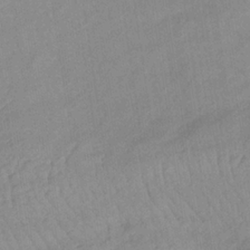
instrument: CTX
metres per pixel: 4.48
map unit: lHb
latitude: -34.1417
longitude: 71.6911
